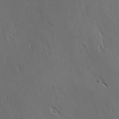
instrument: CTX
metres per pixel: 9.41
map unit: lAvf
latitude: -4.0094
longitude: -113.5182
